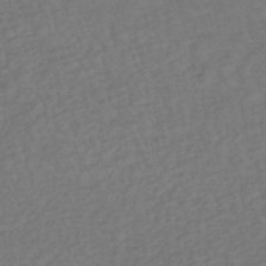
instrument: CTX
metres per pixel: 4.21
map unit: lHb
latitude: -37.8611
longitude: 70.1795
